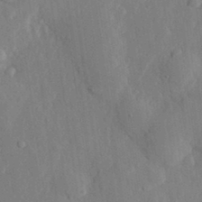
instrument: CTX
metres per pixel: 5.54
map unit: eHh
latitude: 28.6490
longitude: -80.1389
